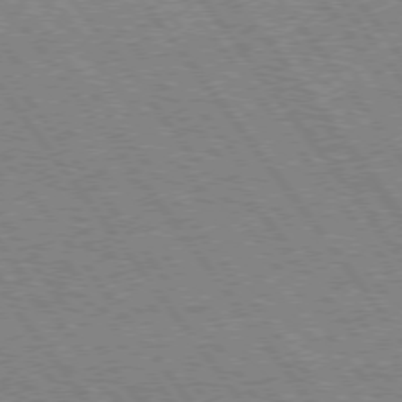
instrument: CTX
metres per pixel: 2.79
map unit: Hpe
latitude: 74.4601
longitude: -139.5371
